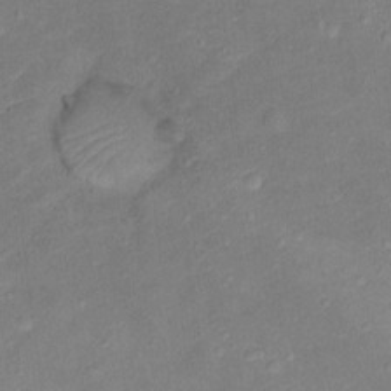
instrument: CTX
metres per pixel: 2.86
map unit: Ht
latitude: 13.4049
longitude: -39.4993
